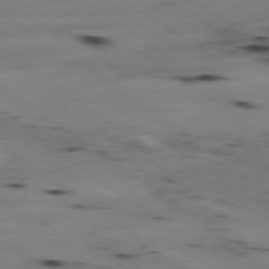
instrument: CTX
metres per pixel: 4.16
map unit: Ap
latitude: -79.2754
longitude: -101.7261
